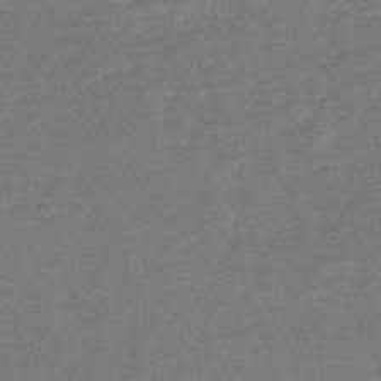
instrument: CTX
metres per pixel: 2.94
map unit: eHh
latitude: -42.2928
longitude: -33.5560
